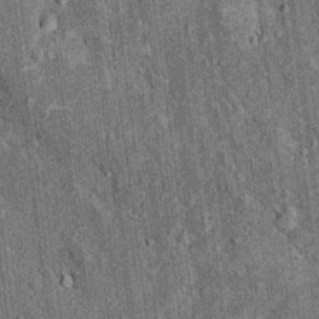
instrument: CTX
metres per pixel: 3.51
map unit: Nhu
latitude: 15.9528
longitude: -32.2900
